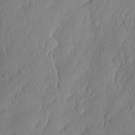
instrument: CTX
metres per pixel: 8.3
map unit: eHh
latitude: 4.6301
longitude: -76.4223
